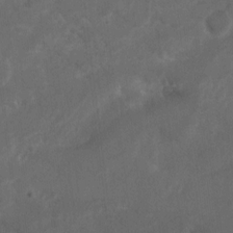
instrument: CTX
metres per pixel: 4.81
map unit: Ht
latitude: 2.6301
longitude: -26.8569
